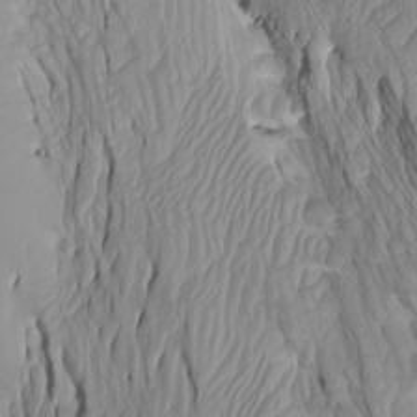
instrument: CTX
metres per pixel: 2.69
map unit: Htu
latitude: -7.4643
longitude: -67.2159
